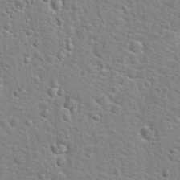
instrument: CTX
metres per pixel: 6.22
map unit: Hto
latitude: 24.2522
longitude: -48.4034
